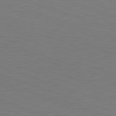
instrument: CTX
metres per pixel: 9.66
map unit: Hpe
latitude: -82.7841
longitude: 5.5021
